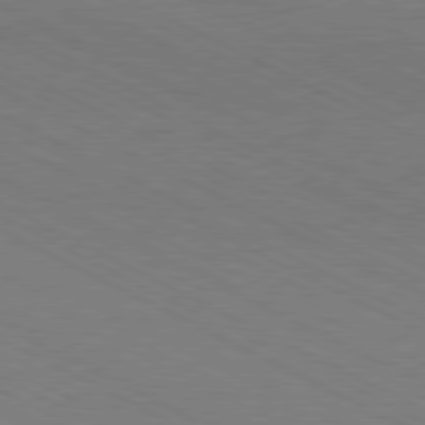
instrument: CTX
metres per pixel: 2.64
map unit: Hpe
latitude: -81.3699
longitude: 18.0472
